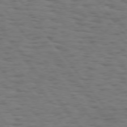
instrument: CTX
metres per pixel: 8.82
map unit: Hpe
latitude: 74.6113
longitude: -133.5749
